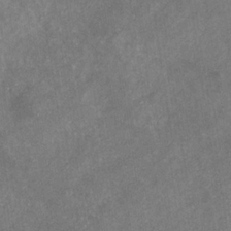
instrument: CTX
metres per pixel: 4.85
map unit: eHb
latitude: -31.5021
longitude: 71.3510
